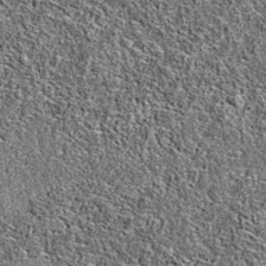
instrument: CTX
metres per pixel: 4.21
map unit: eAb
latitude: 36.8947
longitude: 105.8044
